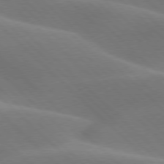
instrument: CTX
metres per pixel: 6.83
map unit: lApd
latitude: 77.3670
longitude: -51.7827
